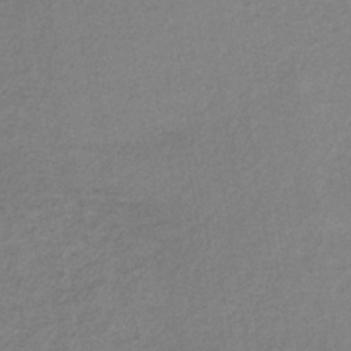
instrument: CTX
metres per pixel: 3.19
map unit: HNb
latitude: -33.6722
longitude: 62.5007
